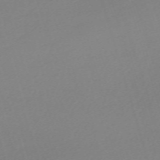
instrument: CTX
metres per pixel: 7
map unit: eHh
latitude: -62.0283
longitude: 52.7274
